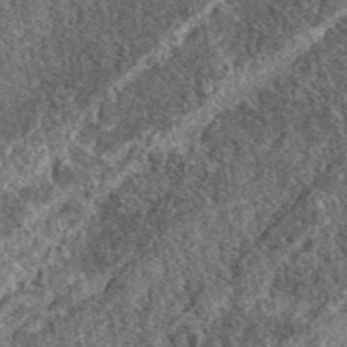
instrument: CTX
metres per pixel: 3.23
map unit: eAb
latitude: 37.4804
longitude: 110.2551
